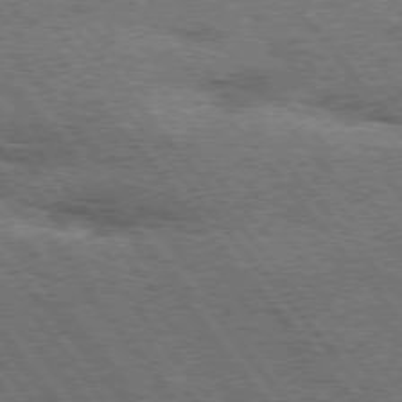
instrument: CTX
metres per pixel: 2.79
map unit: Hpe
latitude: 75.1025
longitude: -139.8583
